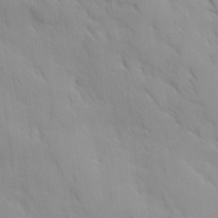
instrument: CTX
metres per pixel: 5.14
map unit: Ave
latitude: 9.9906
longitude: -103.3481
